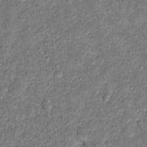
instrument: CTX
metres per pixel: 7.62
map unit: Hto
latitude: 12.3090
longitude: -36.8191
